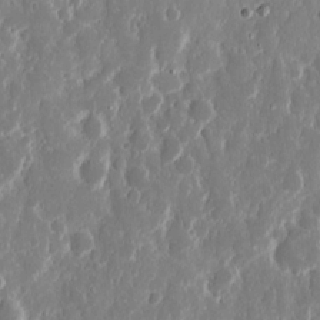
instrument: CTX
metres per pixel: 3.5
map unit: eHh
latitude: 12.1578
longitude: -72.1200
